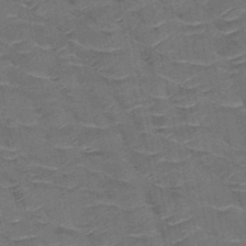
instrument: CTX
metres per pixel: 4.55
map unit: HNb
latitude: -50.5196
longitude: -47.5183
